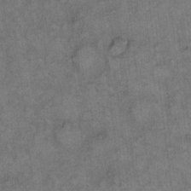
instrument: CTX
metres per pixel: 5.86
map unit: eHh
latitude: 10.1578
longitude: -63.7261
